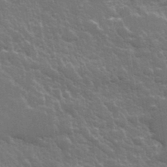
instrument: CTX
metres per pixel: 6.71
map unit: lHvf
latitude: 36.9703
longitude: -91.8016
